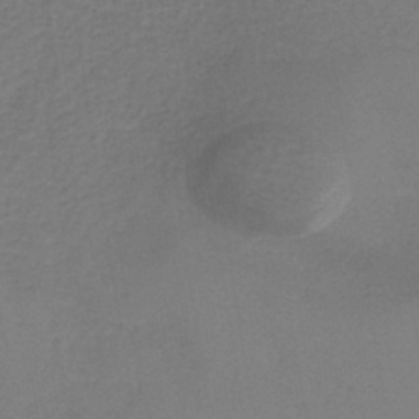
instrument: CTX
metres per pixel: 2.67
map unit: HNb
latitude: -42.4062
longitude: 49.2943
